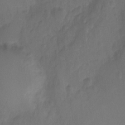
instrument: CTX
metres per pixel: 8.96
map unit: Ht
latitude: -10.8975
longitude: -35.5560
